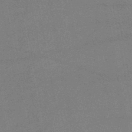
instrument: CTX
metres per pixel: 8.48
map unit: HNb
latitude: -47.3509
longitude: -39.5560
